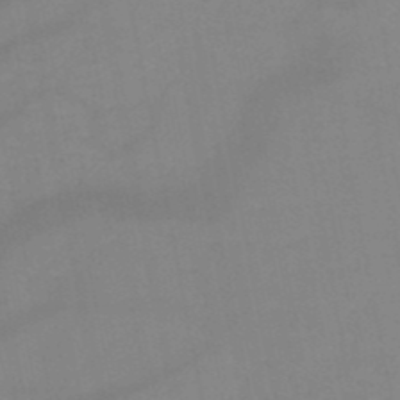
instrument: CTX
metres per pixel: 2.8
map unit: HNb
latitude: -49.7478
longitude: -40.6868
